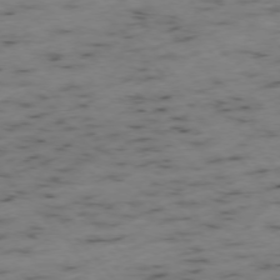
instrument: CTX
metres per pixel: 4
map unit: Ap
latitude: -76.2173
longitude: -60.9324
